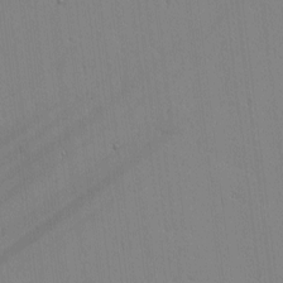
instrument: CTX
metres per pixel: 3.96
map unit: lAvf
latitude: -1.2754
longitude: -106.0822
